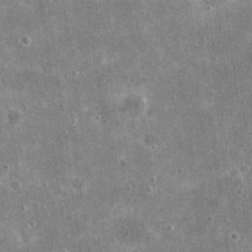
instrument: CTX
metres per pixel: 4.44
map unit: eHh
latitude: 20.5924
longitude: -65.9150
